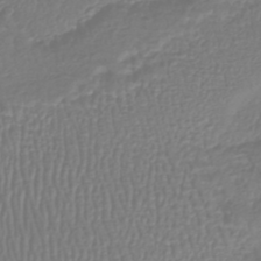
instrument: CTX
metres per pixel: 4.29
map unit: HNhu
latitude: -46.1039
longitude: 99.0297
